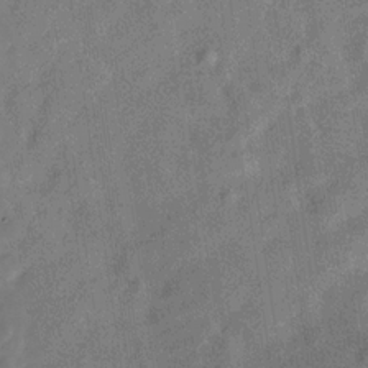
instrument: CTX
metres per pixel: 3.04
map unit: Hve
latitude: -30.6896
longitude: 91.6533
